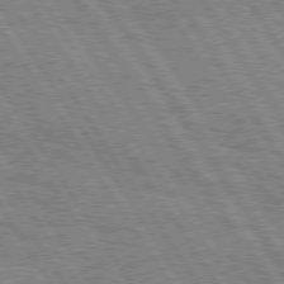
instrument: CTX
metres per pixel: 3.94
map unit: Hpe
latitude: 75.5560
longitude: -154.9703
